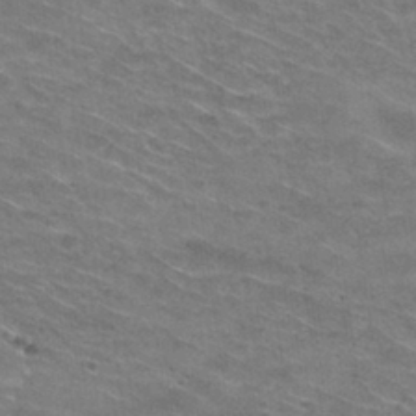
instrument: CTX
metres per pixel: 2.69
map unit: Hto
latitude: 30.4223
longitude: -47.2537
